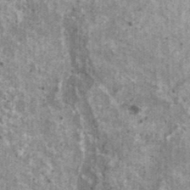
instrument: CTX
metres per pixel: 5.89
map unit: HNhu
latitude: 2.8002
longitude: 5.0108
